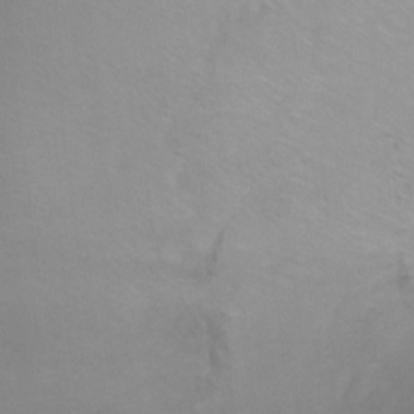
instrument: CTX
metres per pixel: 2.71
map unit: Ht
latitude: 0.7057
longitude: -35.5749
